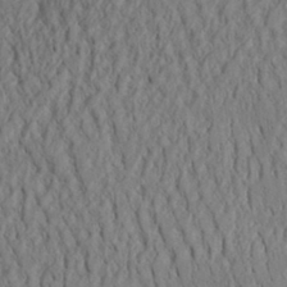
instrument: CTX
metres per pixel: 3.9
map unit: Aa
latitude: 31.0837
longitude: -142.4790
